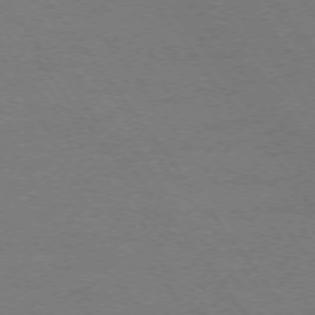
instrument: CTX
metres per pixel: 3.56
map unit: Ap
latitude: -75.5022
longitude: -75.4615
